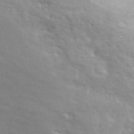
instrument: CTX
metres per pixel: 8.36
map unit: ANa
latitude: 42.8002
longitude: 46.9541
